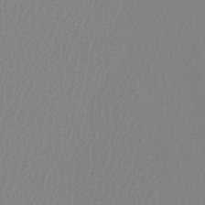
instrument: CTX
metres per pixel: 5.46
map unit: lHb
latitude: -45.8800
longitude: 74.3118
